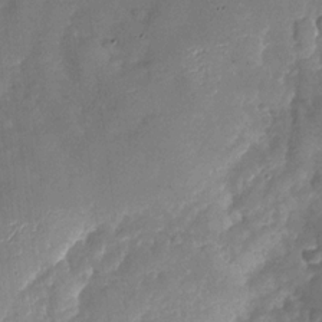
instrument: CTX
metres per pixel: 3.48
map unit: Nhu
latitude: -27.0108
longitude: -57.7449
